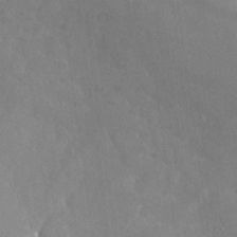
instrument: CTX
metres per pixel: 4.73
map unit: Nhu
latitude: -27.5966
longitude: -58.3278
